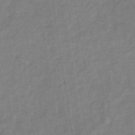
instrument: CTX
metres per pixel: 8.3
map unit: eHb
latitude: -34.6518
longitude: 73.5399
